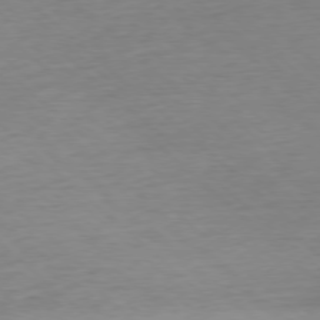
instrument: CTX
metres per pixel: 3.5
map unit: Ap
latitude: -78.0661
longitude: -97.7450
